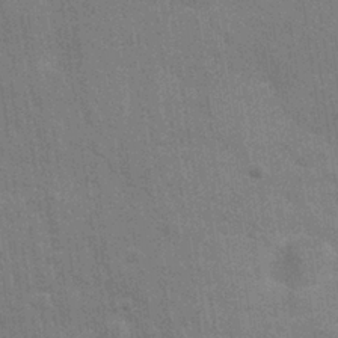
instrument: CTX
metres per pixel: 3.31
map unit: Nhu
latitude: 27.7072
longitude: -64.1767
